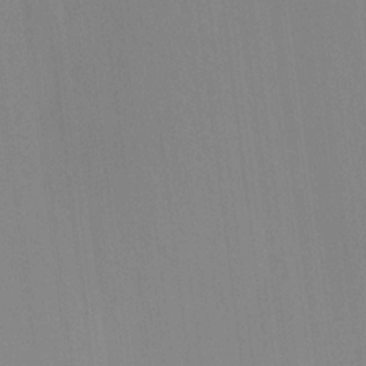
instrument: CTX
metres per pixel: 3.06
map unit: HNhu
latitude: 13.5560
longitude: 11.8422
